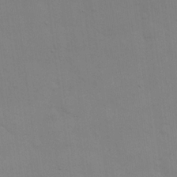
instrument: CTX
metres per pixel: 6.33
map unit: eHh
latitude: 18.1200
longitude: -66.6490
